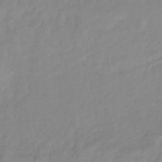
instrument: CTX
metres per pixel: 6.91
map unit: eHb
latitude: -40.4440
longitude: 81.0676
